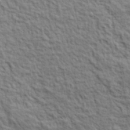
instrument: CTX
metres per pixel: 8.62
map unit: lHvf
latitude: 39.0269
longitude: -89.5183
